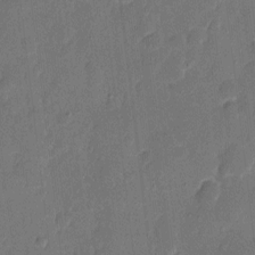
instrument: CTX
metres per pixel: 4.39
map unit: eHh
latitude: 5.2915
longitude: -66.8946
